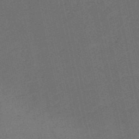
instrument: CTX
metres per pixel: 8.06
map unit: HNb
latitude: -53.3887
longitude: -42.5357
